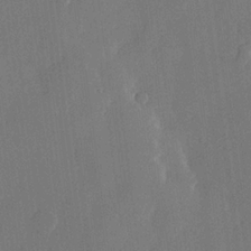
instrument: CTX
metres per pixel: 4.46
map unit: lHvf
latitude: 22.6112
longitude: 145.5021
